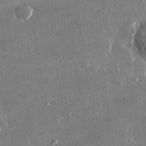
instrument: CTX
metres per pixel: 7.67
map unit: lHvf
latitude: 31.2537
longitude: -91.2537
